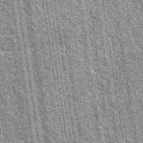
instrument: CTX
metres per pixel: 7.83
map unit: Hto
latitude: 34.5545
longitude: -52.0822
